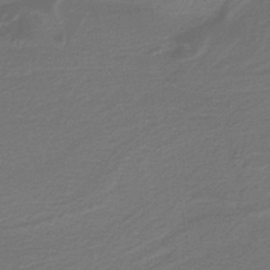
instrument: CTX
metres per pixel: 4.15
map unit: lHb
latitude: -38.9353
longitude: 55.2376
